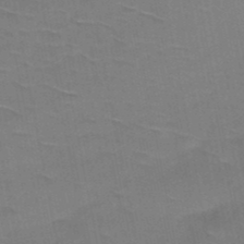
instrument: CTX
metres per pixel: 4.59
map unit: HNb
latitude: -48.4251
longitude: -48.1389
